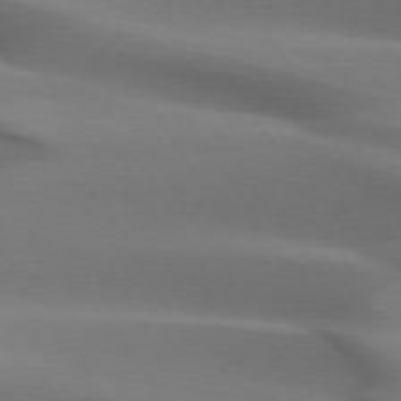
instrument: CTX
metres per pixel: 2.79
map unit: lApd
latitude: 73.1781
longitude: -52.5924
